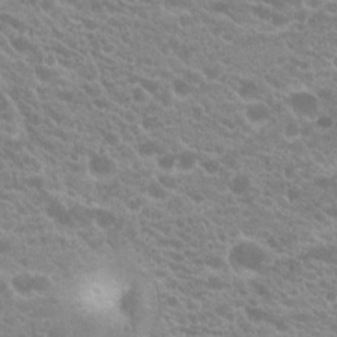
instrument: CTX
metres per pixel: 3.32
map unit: Hto
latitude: 20.0444
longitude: -35.2726
